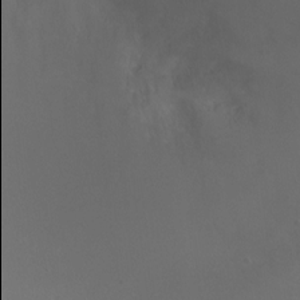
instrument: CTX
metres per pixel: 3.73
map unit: Ht
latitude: -0.4629
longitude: -17.9906
